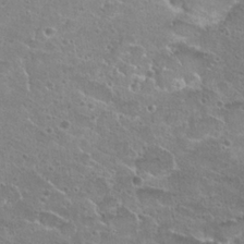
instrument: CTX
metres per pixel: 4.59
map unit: Hto
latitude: 22.8569
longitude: -41.4993
